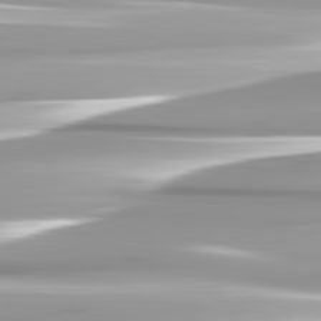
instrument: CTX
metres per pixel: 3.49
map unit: lApd
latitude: 82.6679
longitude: -139.1781
